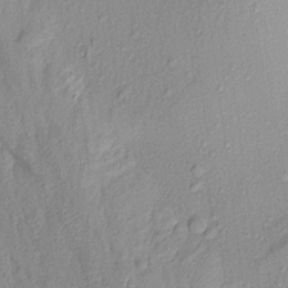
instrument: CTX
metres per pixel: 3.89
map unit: Aa
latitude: 17.4993
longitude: -146.8947
